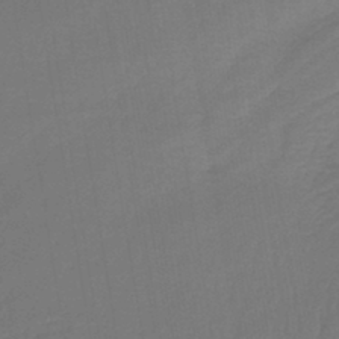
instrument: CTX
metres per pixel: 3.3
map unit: lHb
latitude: -43.2942
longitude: 60.0850
